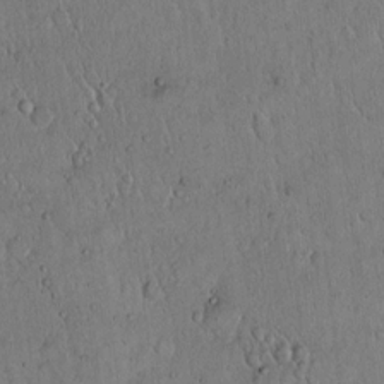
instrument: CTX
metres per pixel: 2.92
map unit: Hto
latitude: 14.7813
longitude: -56.9891
